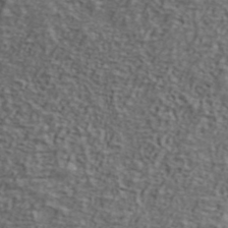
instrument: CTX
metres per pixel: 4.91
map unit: ANa
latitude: 43.8772
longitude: 47.9556
